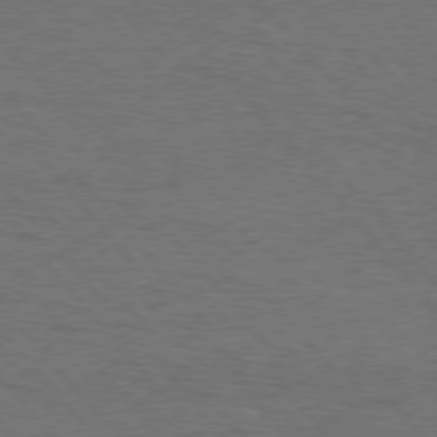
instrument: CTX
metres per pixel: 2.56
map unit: Hpe
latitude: 75.9717
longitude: -157.2348
